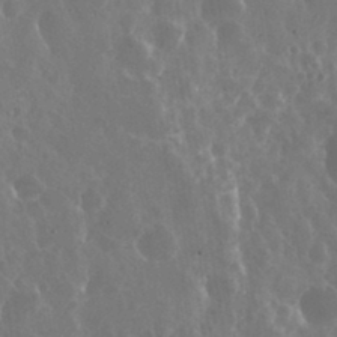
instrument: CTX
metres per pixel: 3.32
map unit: eHh
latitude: 33.9150
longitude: -58.0633
